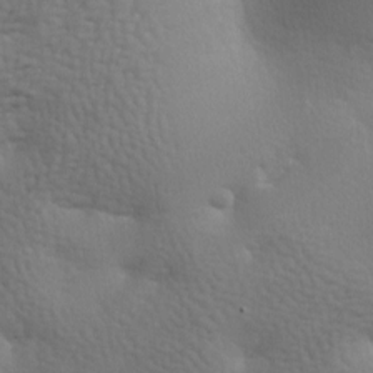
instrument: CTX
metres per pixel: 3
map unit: lAa
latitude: -8.1984
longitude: -125.2348
